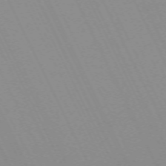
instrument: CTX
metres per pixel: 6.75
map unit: Hpe
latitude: -70.6519
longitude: 16.0094
